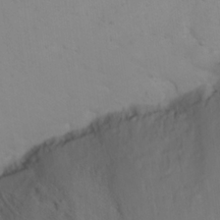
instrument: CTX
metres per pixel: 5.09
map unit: Nhu
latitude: 23.5749
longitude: -62.9136
